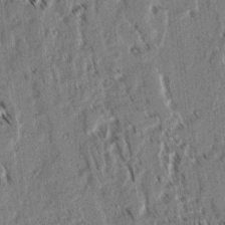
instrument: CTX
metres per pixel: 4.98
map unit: lAvf
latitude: 2.6301
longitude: -105.8206
